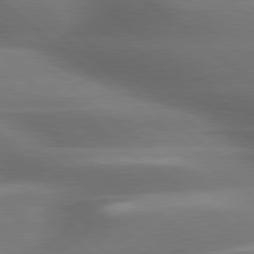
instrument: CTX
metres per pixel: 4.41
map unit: lApd
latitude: 79.4616
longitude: -117.6883
